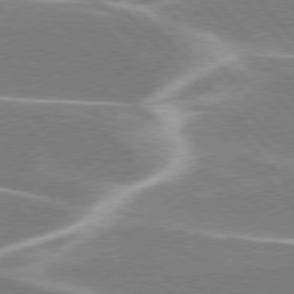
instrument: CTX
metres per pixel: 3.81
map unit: lApd
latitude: 76.1200
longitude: -63.9717
